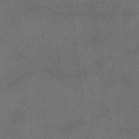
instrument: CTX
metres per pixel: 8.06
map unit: HNhu
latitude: 10.1956
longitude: 9.7666
